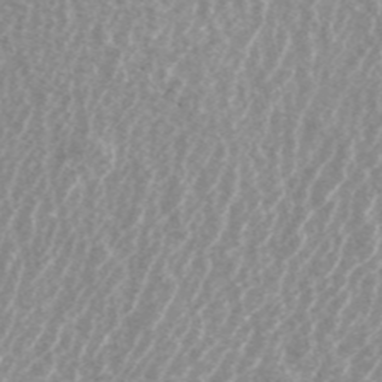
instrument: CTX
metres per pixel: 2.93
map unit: ANa
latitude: 45.0269
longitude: 29.4077
